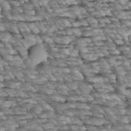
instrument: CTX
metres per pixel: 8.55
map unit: Htu
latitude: 2.5357
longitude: 143.6155
